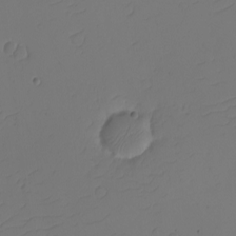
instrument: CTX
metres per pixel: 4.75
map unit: eHh
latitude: -2.4817
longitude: -74.3089
